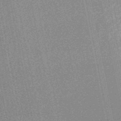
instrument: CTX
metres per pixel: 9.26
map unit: HNhu
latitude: -48.7841
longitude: 99.4643
